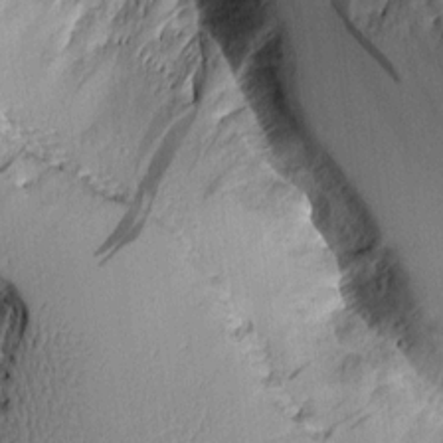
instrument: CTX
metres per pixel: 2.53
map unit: Aa
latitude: 10.7435
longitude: -127.9150
